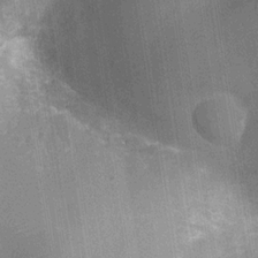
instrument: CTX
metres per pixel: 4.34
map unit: Hve
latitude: -28.5763
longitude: 92.1795
